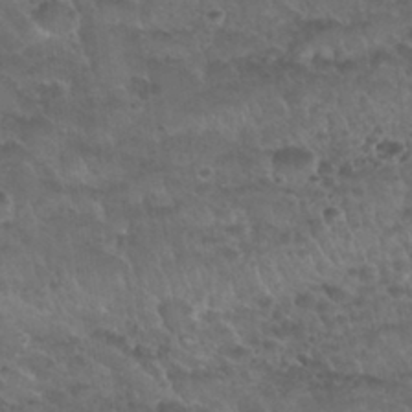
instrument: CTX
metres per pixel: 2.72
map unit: Nhu
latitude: 30.8191
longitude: -52.1389
